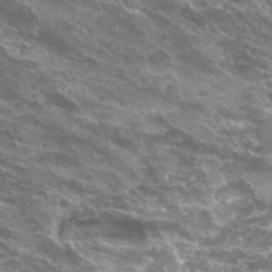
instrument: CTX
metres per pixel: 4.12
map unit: Hto
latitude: 29.6505
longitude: -45.8016
